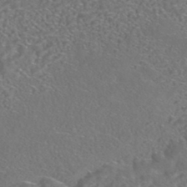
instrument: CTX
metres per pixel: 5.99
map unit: HNhu
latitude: -44.7274
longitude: 100.4817
